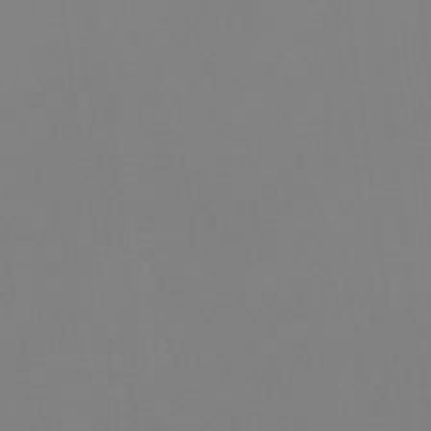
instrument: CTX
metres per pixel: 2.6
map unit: HNb
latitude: -30.8786
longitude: 62.3684
